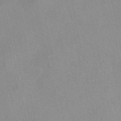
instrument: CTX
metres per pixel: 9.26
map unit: eAb
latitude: 49.3482
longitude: 104.4251
